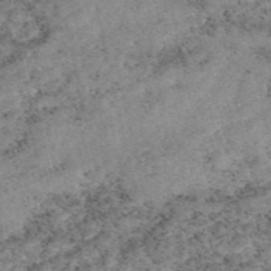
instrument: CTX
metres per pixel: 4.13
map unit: eAb
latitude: 48.7246
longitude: 121.7099
